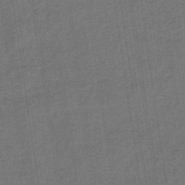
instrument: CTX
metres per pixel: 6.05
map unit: eHb
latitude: -47.1431
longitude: 87.2187
